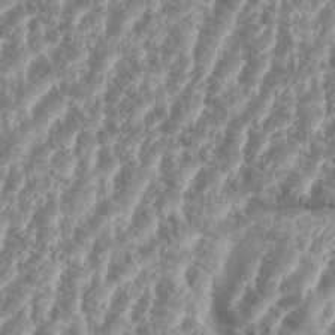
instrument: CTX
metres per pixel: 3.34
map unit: eHh
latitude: 35.3481
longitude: -135.8394
